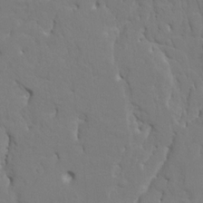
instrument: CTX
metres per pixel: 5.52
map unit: HNhu
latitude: 7.4426
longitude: -4.5357
